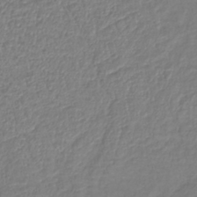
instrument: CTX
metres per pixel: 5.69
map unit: lHb
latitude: -41.1242
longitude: 71.8989
